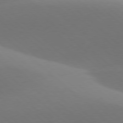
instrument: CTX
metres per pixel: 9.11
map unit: lApd
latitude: 77.9528
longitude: -51.1781
